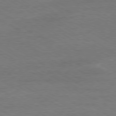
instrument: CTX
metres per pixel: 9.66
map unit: Ap
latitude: -80.3873
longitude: -87.6316
